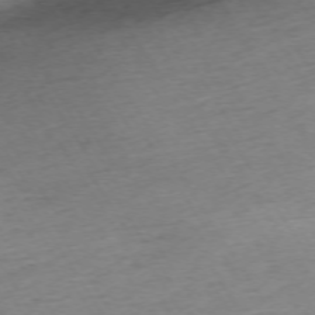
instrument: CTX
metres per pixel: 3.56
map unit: Ap
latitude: -73.3887
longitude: -68.6113
